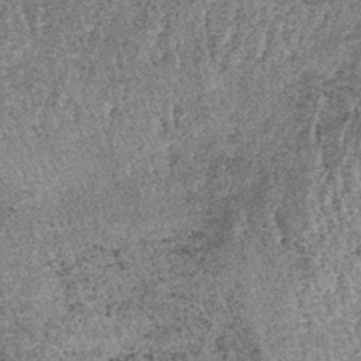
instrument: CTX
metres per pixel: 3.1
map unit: lHb
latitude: -38.4629
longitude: 67.1620
